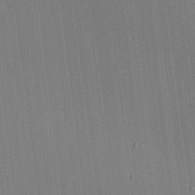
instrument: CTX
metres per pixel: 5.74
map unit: HNhu
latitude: 9.1970
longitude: 15.8990
